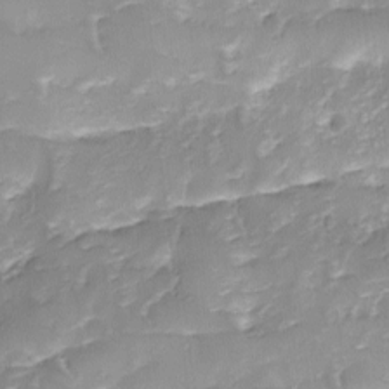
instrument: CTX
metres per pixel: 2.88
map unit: Ave
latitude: -9.2565
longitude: -122.4790
